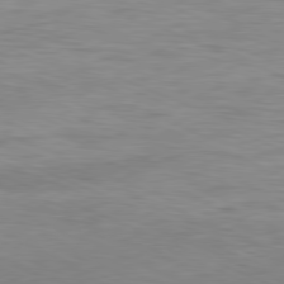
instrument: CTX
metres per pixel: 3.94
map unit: Ap
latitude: -81.6155
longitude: -81.2915
